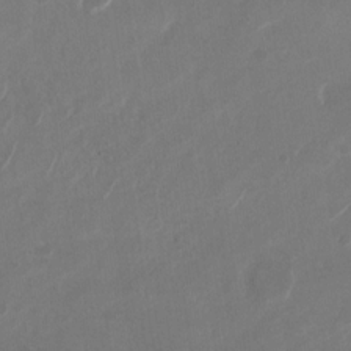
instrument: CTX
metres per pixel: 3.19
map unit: Nhu
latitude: -28.5196
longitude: -70.6490
